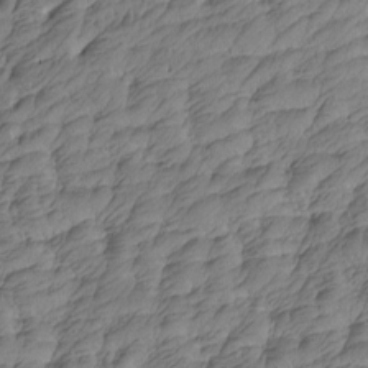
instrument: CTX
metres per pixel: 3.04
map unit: Htu
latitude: -5.2942
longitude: -178.2712
